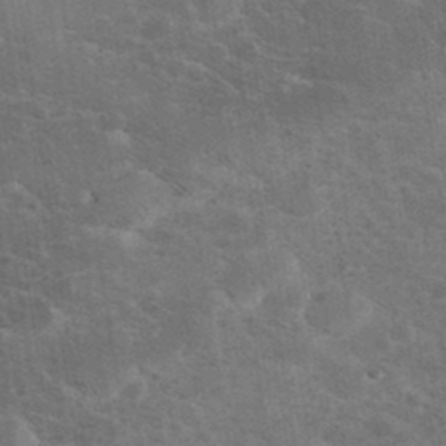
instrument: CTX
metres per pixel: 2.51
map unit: eHh
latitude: 36.2523
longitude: -67.6882
